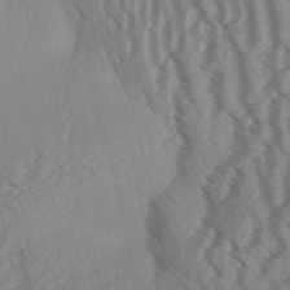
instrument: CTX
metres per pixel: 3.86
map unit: Aa
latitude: 31.5371
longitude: -138.7624
